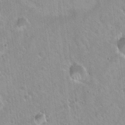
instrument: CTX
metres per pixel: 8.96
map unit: Hto
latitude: 21.2348
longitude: -53.7828
